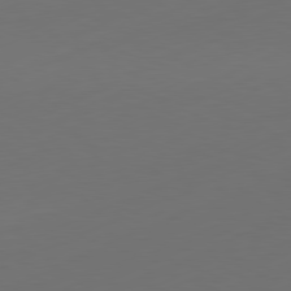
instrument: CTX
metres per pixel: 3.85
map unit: Ap
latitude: -81.6911
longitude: -85.6316
